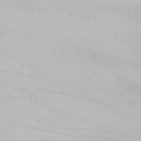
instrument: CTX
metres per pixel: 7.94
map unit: Nhu
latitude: -0.4251
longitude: -75.4615
